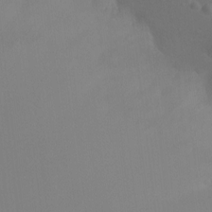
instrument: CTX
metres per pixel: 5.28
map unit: Nhu
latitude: -10.8786
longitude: -33.6883
